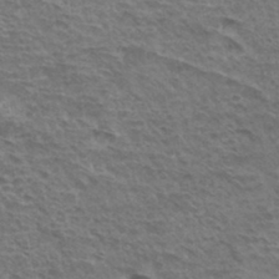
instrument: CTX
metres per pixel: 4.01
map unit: Hto
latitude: 34.7813
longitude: -43.6883
